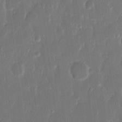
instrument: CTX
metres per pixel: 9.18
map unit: eHh
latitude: 14.2334
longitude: -70.8947
